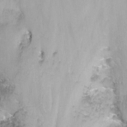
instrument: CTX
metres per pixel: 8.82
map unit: Nhu
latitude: -11.7667
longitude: -48.4412
